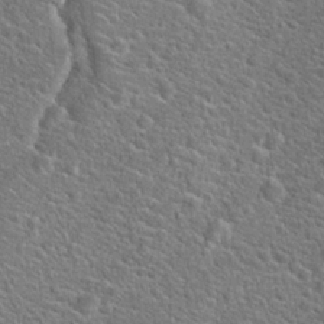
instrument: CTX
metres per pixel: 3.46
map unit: Hto
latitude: 20.1956
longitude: -44.4601
